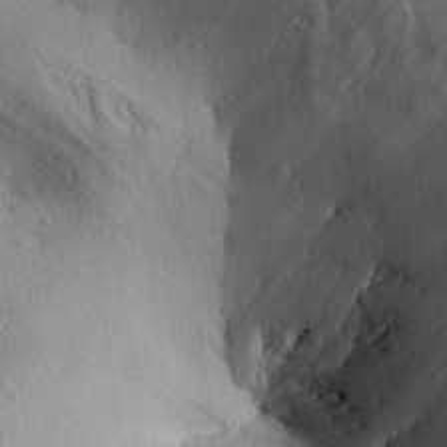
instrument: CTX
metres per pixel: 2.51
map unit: Aa
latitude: 27.4993
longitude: -134.4790
